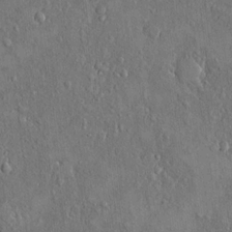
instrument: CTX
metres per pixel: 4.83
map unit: eHh
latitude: 14.7247
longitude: -68.3467
